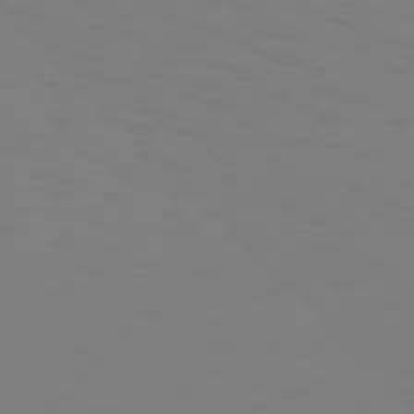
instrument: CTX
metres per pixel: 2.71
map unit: Hpe
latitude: 75.0647
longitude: -127.3671
